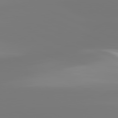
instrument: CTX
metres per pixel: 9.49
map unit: lApd
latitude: 81.6316
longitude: -148.8758
